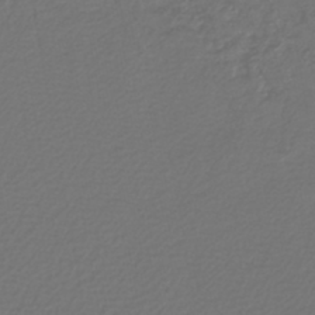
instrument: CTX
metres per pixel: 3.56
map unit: lHb
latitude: -42.7463
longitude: 76.9164
